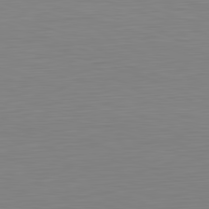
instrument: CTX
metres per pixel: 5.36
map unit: Hpe
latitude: -82.1606
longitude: 10.8030
